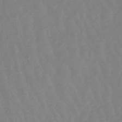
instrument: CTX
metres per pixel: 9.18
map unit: lHb
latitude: -48.8408
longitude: 78.8975
